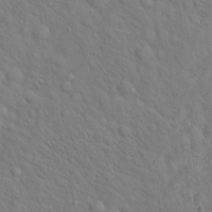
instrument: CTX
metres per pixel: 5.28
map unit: Hto
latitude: 18.8380
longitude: -53.1781
